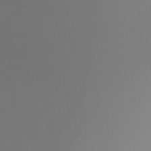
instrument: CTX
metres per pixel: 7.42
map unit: Ht
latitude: -16.2173
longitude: -50.3656
